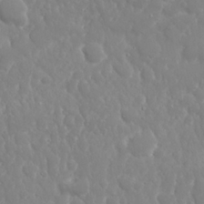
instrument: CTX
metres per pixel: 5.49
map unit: Nhu
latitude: 24.8380
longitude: -61.3481
